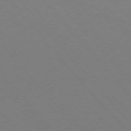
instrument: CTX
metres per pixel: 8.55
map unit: Hpe
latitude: 75.8017
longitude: -145.3670
